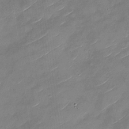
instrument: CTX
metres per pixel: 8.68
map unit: Nhu
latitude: -28.8408
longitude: -73.2348
